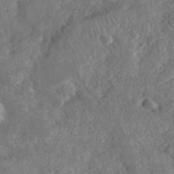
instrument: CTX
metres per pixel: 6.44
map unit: eHh
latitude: 38.0255
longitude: -58.3467
